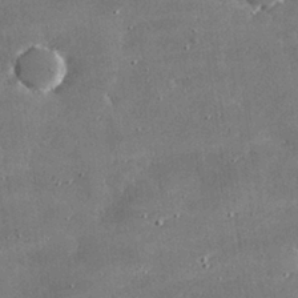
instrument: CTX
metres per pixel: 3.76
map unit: lHvf
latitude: 30.3657
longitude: -93.4615
